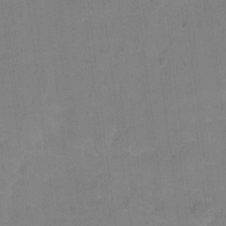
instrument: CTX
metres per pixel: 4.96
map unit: Hto
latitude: -5.3887
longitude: -35.8205
